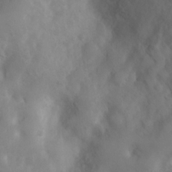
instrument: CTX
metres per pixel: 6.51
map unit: Ht
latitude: 2.9702
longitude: -26.6869
